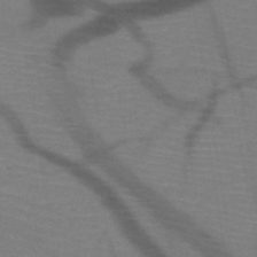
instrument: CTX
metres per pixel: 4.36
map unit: HNb
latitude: -49.8801
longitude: -45.0647
